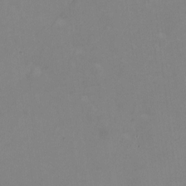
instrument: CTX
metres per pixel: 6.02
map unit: HNhu
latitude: -0.3873
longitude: -4.7057
